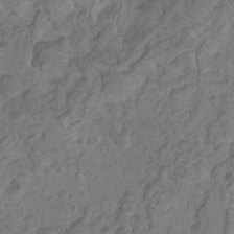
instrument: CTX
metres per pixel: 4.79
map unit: Nhu
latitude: -15.2943
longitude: -27.0459
